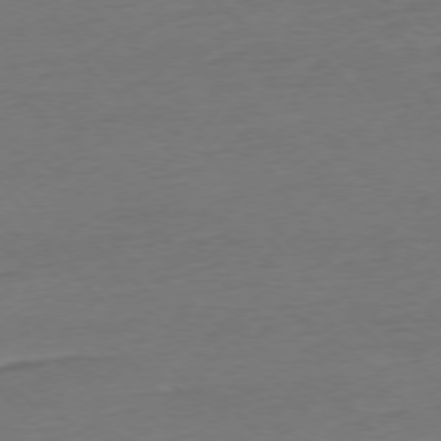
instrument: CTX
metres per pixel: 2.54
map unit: Ap
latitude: -76.9731
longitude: -92.2900
